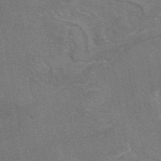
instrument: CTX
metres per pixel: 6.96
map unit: eAb
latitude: 47.2726
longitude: 104.6707
